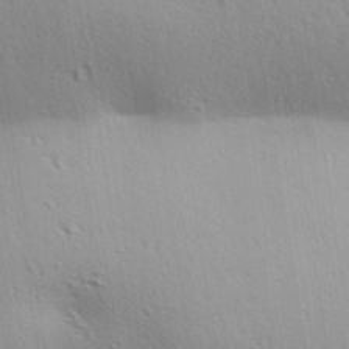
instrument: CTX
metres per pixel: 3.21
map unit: lAa
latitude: 18.2711
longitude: -138.4979
